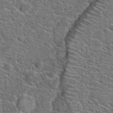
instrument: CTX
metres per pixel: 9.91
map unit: Hto
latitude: 20.7813
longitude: -44.5734
